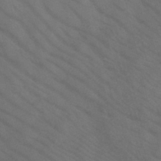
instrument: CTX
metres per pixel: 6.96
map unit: HNb
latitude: -45.1431
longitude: -41.5560
